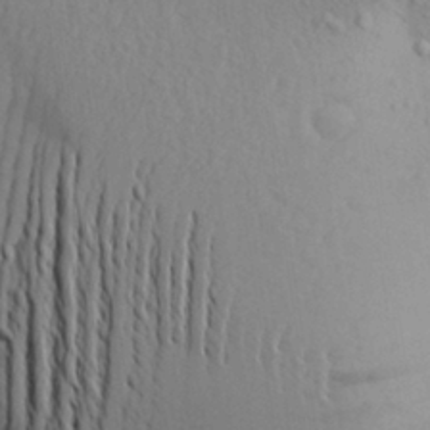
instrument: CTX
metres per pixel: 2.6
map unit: Aa
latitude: 27.8395
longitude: -148.6679
